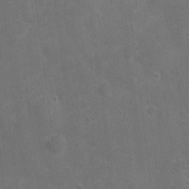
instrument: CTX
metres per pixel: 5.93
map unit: Nhu
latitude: 2.7813
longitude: -17.0080
